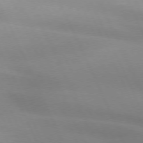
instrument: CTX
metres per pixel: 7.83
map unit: lApd
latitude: 73.2537
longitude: -48.2711
